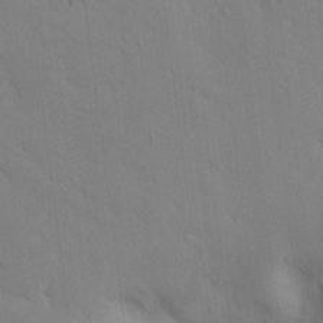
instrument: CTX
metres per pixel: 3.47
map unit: lAvf
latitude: 9.2159
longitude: 168.2361
